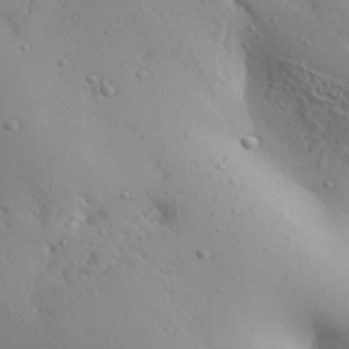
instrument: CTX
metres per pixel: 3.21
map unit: Aa
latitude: 31.9528
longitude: -132.9136
